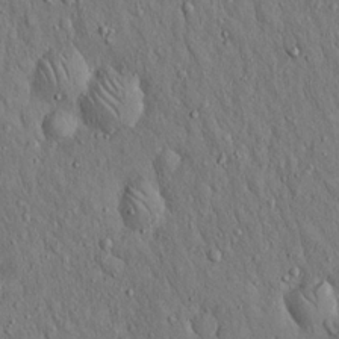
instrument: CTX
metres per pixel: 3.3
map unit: Hto
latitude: 14.9514
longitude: -58.4790
